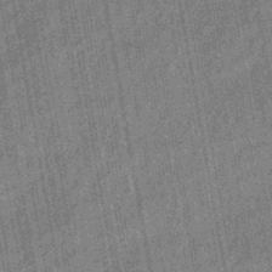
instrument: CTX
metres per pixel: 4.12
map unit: eHb
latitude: -44.0283
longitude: 87.9556
